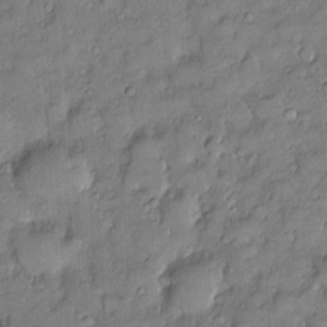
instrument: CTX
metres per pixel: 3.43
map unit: Htu
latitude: -6.5385
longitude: 158.6707
